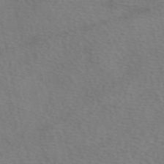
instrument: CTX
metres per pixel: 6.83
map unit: eAb
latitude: 50.4601
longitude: 106.2551
